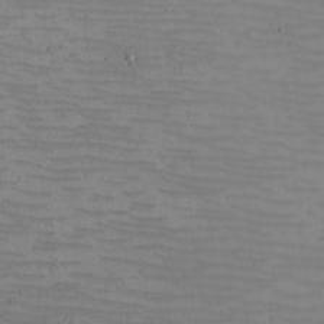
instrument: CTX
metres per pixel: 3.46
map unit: eHh
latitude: -5.0864
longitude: -82.4223
